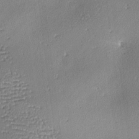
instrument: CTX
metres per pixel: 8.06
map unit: lAa
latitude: -10.5763
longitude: -125.0836
